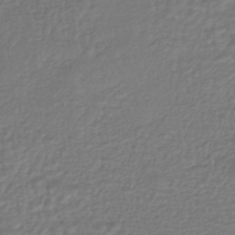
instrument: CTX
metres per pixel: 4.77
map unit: HNhu
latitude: -45.7100
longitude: 96.4818
